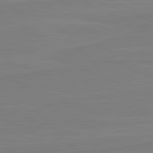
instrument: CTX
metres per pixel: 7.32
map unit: lApd
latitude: 81.9717
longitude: 164.7275
